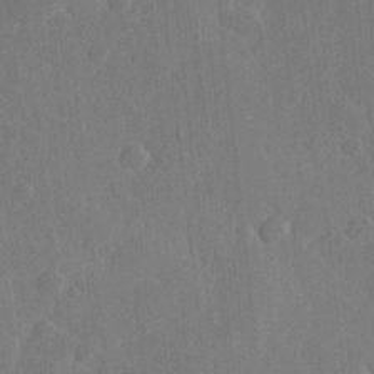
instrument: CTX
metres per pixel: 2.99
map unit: Hve
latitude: 25.6504
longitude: 149.2376
